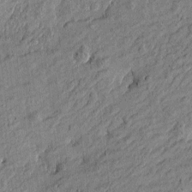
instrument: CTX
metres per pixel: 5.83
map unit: Htu
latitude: -6.4629
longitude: 177.3321
